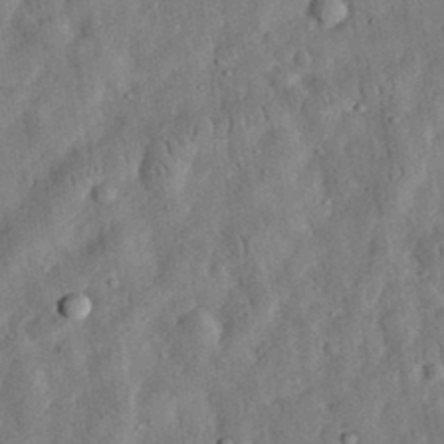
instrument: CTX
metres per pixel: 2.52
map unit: eHh
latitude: 32.9325
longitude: -75.0458
